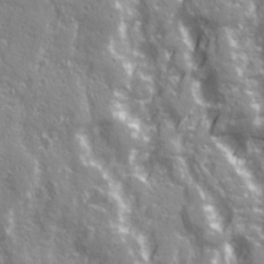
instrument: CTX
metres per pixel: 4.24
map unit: Ave
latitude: 21.0270
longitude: -133.1025
